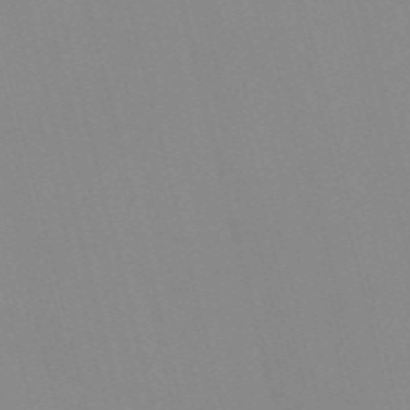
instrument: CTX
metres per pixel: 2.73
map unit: Nve
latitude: -57.1809
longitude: 61.6344
